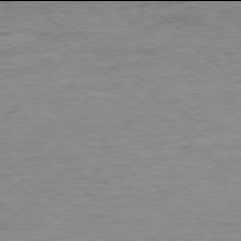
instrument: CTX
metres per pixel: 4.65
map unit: Ap
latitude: -78.0094
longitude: -83.2537
